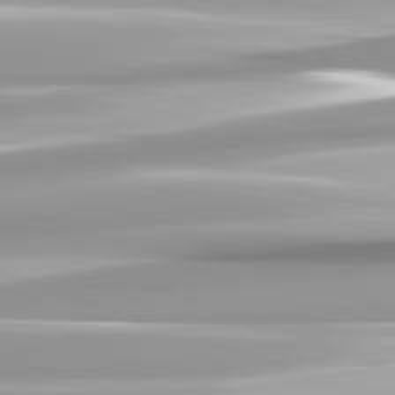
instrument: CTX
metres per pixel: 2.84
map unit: lApd
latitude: 82.7246
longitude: -139.2726
